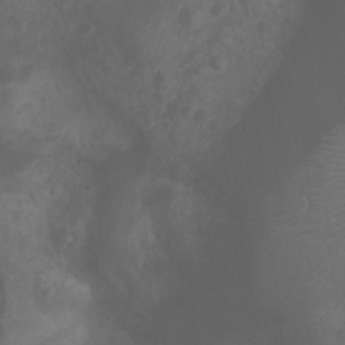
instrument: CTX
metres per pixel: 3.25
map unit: Ht
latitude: 2.4034
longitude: -22.4412
